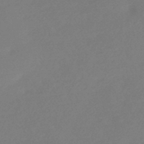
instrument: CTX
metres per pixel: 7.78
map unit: HNhu
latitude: -44.4251
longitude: 91.4833
